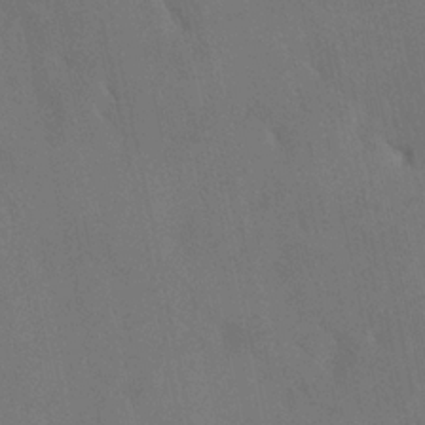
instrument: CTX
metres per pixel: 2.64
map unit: HNhu
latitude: 6.4601
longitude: 4.2928
